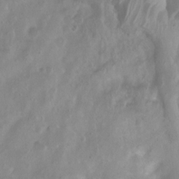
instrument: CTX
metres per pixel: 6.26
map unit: Htu
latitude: 3.9528
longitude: -21.4994
